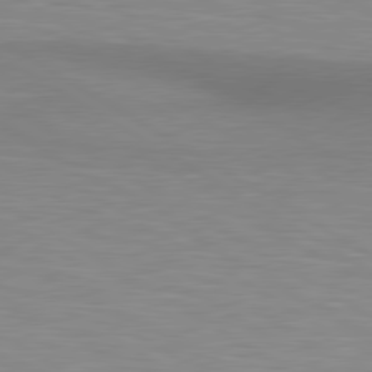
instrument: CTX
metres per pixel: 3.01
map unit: lApd
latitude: 80.4979
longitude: 130.9730
